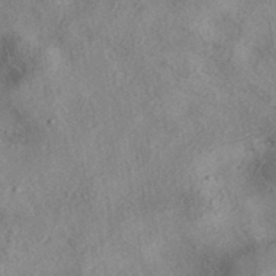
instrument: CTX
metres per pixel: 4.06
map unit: eAb
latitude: 38.9703
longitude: 112.8408
